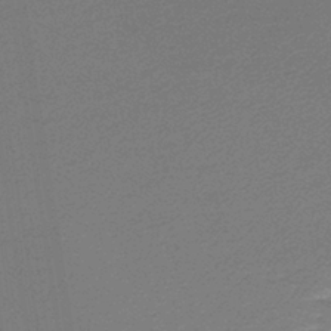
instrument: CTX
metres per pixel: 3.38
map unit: lHb
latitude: -38.0283
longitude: 56.9164
